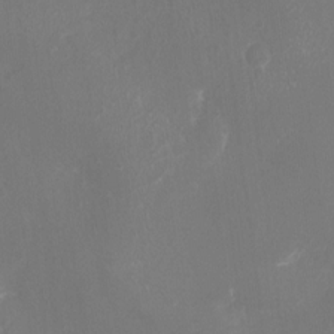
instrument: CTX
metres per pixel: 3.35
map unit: Ht
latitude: -18.2550
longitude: -43.8394
